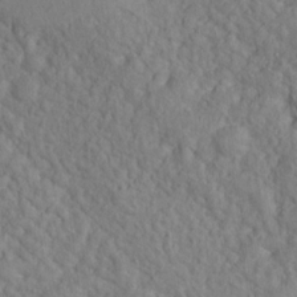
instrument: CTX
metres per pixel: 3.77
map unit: Nhu
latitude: 16.0822
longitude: -31.0648
